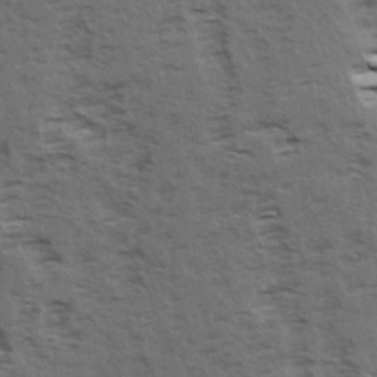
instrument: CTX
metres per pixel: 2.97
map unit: Ave
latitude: 15.4238
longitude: -103.6883
